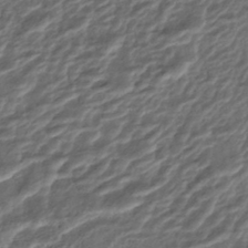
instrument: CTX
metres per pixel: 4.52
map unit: ANa
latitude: -44.8975
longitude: 106.2740
